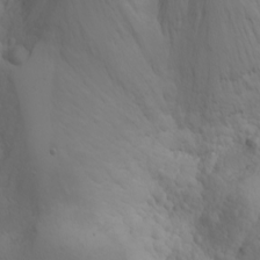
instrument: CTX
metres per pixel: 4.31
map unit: Nhu
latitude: -4.8219
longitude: -86.5734
